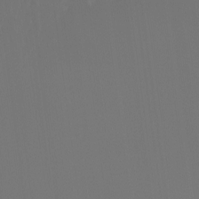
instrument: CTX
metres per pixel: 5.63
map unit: Ht
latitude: -4.5573
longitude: -62.1956
